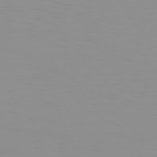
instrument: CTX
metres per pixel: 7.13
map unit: Hpe
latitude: 74.2712
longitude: -127.9339
